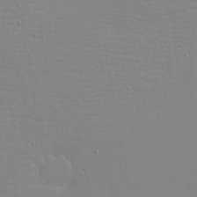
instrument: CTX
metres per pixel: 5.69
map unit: eHh
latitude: -3.6721
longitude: -81.0458
